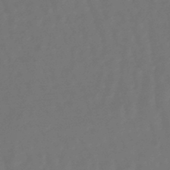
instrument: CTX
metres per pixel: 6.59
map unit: eHb
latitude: -47.0864
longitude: 81.8045
